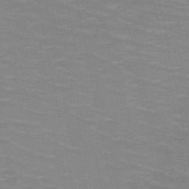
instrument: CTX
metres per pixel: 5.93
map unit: HNb
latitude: -47.7099
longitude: -46.8569
